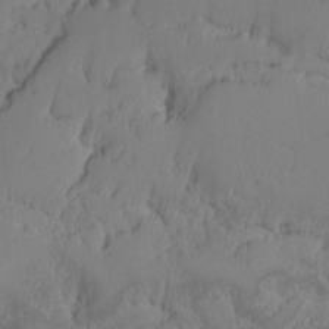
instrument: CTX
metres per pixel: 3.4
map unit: Ave
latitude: -9.5588
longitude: -116.6868
